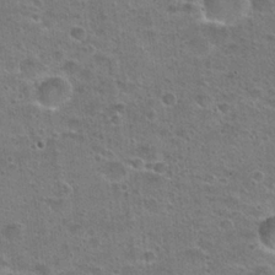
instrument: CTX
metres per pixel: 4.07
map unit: Hto
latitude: 23.2915
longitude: -49.0836
